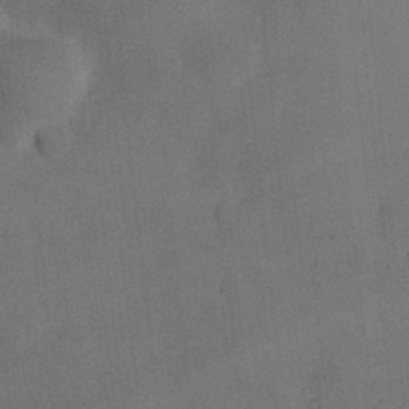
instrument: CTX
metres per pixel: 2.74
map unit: Nhu
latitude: 26.4790
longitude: -70.2522
